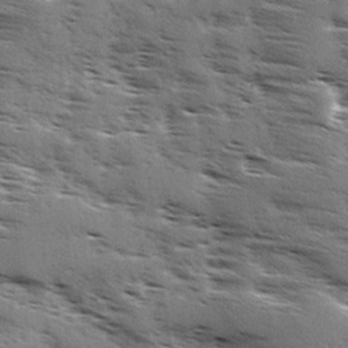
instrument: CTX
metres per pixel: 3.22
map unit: Ave
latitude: 1.4615
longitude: -110.9703
